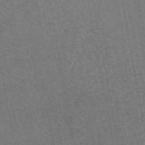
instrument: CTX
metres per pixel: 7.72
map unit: eAb
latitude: 46.9892
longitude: 105.6533
